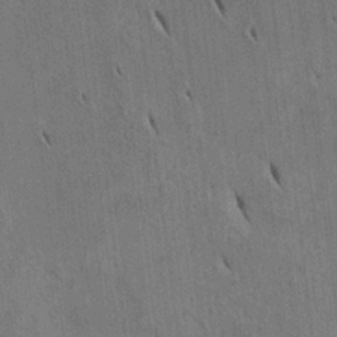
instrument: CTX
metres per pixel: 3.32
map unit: Htu
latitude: 2.0255
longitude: 148.9731
